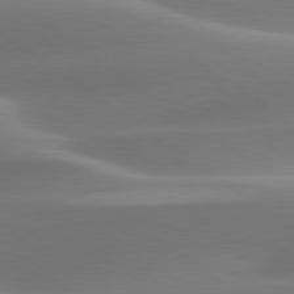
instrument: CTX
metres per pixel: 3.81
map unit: lApd
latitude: 79.7072
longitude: -91.5560
